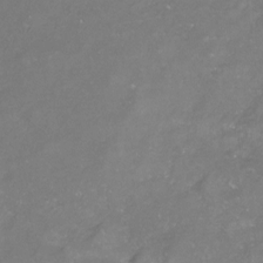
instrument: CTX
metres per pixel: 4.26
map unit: Nhu
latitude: -23.8612
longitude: -57.7071
